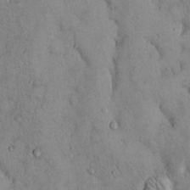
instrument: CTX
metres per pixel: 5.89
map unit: Hto
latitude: 11.7072
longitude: -59.9906
